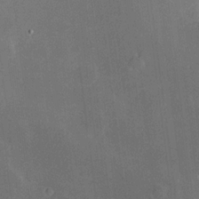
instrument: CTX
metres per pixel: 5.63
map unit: Hve
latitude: 17.7261
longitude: 150.5385
